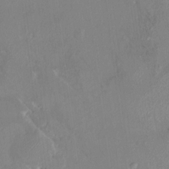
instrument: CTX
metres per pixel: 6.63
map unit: HNhu
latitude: 7.6127
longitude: 4.5762
